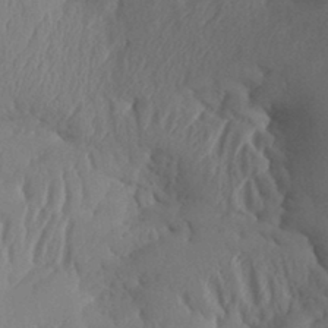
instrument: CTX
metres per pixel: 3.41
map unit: Aa
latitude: 32.5357
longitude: -141.1025
